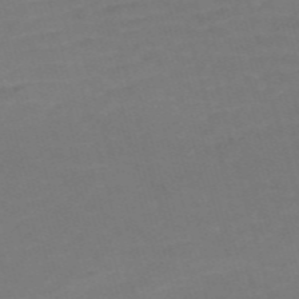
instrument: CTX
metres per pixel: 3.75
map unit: Nve
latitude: -58.9541
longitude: 58.2739
